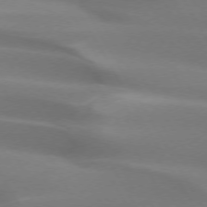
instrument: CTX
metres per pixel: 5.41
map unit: lApd
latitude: 73.4616
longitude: -49.6127
